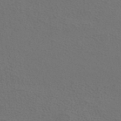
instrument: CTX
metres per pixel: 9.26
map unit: ANa
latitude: 39.0458
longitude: 20.9163
